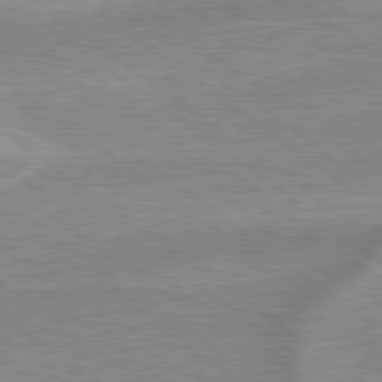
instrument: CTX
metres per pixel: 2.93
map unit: lApd
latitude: 79.2537
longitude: -168.8947
